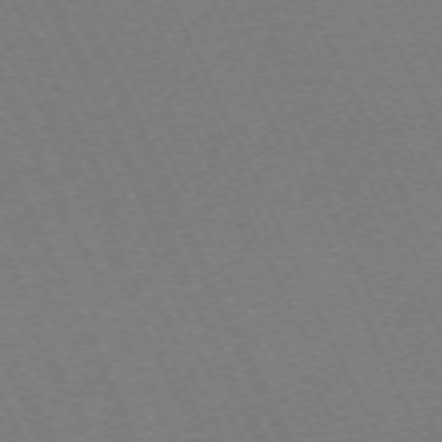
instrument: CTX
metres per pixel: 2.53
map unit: Hpe
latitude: -71.2754
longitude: 12.8975
